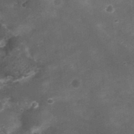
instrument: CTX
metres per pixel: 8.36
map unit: Nhu
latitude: 3.0647
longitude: -18.1577
